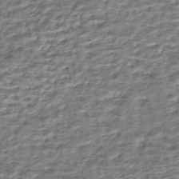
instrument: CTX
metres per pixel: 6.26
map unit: HNhu
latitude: -43.6721
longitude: 106.0661
